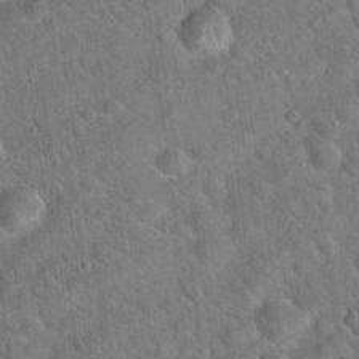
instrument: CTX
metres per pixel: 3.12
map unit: Hto
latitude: 20.0822
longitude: -52.7246
